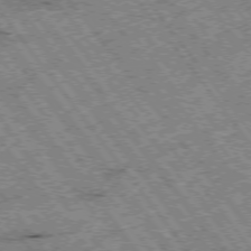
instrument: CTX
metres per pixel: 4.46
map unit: Hpe
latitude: -75.6155
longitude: -21.0459
